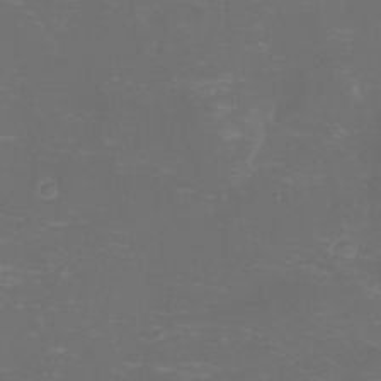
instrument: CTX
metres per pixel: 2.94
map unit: Nhu
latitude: -14.5196
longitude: -24.4223
